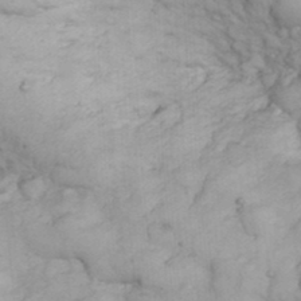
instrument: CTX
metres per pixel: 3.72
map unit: eHh
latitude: 32.1767
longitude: -66.6301
